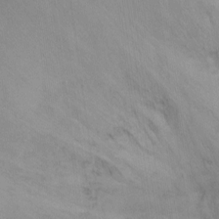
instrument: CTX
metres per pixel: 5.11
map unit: Ht
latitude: -12.0094
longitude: -35.5371
